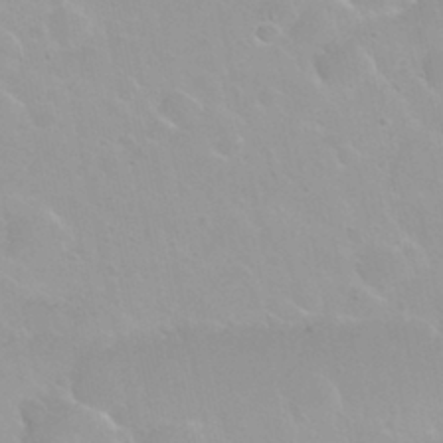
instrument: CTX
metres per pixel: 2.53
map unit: Nhu
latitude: 29.9528
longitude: -55.4237
